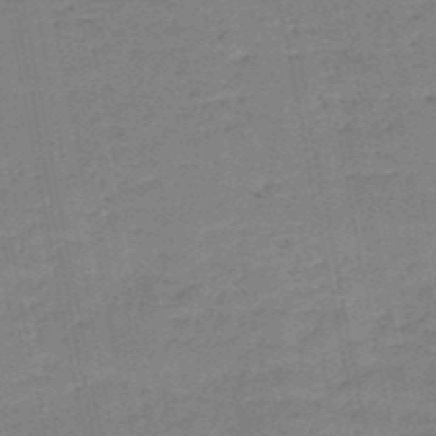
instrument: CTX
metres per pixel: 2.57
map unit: HNb
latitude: -50.4629
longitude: -40.7246
